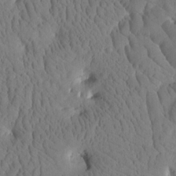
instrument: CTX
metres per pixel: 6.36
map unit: Htu
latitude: -2.8407
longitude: 168.3117
